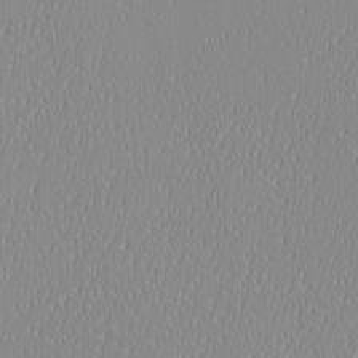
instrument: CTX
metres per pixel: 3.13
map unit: eHh
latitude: -6.6707
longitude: -82.8191
